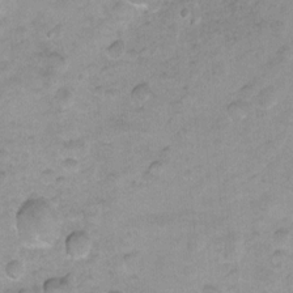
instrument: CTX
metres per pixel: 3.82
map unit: Ht
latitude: -1.9179
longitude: -26.8002
